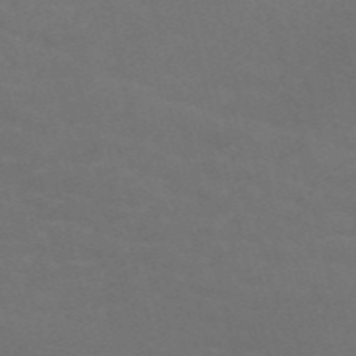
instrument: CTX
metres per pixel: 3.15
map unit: Nve
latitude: -58.1227
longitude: 56.8219
